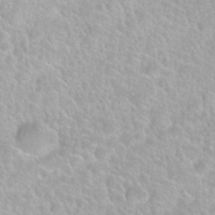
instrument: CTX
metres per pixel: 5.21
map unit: Nhu
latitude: 27.9339
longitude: -52.5924
